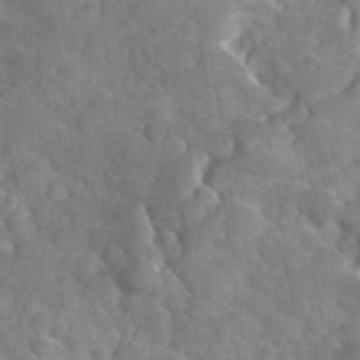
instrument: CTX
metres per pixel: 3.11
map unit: Hve
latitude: 31.8017
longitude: 151.5966
